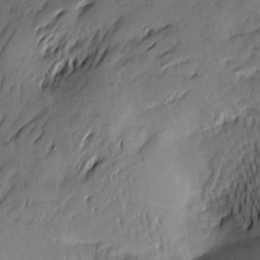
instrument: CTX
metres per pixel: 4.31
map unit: Htu
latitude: -2.9352
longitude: -176.6679
